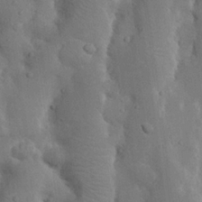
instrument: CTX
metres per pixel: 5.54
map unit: Nhu
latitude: 19.2159
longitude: -73.8206
